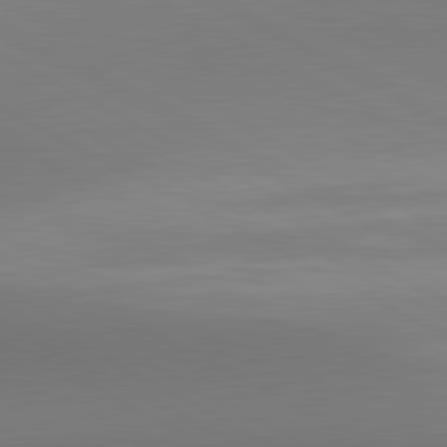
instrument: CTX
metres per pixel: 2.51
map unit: lApd
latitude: 80.8191
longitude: 146.1039
